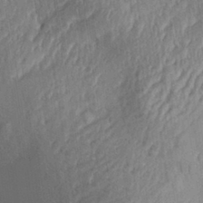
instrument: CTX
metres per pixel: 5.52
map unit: Aa
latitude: 31.0081
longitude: -133.2537
